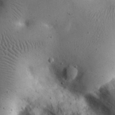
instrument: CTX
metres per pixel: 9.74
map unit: eHh
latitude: 23.7072
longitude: -67.2159
